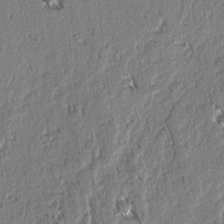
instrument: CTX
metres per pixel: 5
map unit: lAvf
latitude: 3.3104
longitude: -106.0255
